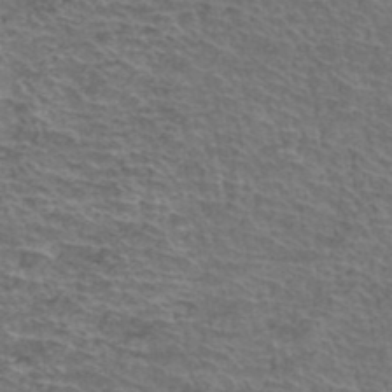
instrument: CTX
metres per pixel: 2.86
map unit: Hto
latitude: 37.4616
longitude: -43.9150
